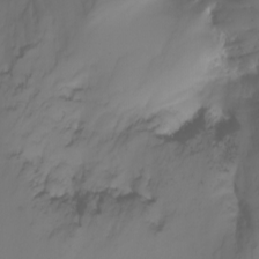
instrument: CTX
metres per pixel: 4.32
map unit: Nhu
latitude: -6.9730
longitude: -83.4993
